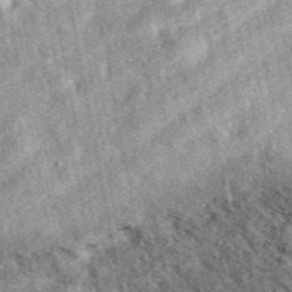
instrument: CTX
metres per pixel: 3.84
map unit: eAb
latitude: 39.6505
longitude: 110.1984
